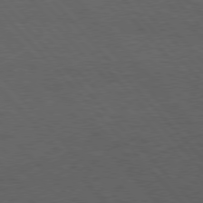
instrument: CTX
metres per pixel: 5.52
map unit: Hpe
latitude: 76.7057
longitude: -157.6882
